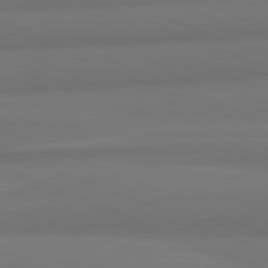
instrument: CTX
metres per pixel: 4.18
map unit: lApd
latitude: 82.2333
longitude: 177.6722
